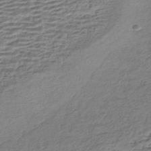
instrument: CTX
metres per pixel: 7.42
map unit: HNhu
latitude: -43.5588
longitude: 104.6329
